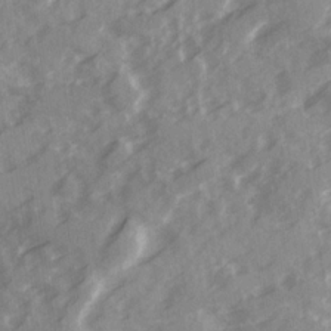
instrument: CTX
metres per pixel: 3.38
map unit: Ave
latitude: 19.8583
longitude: -131.2726
